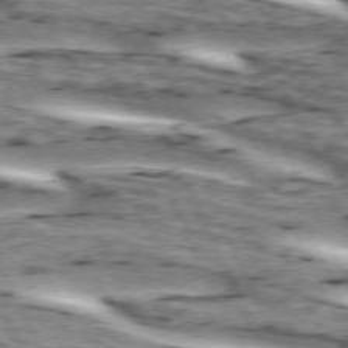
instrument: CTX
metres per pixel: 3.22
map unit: lApd
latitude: 73.1026
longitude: -54.5923
